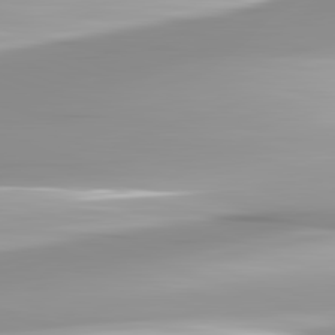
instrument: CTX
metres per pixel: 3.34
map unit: lApd
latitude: 82.8380
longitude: -139.7450
